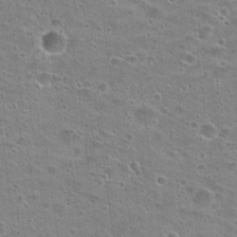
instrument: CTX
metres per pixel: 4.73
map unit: Hto
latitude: 22.8947
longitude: -49.1025
